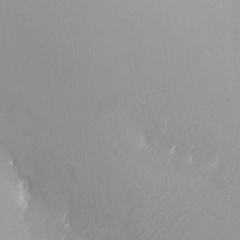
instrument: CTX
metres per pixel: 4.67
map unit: Nhu
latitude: -8.1984
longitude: -91.8961
